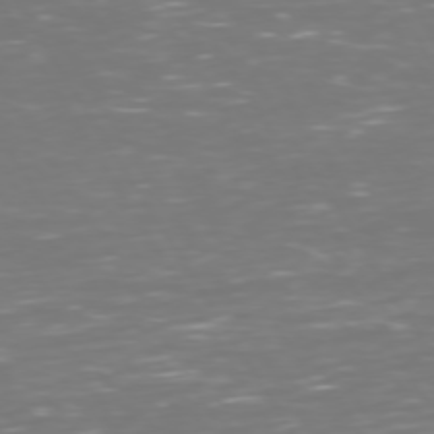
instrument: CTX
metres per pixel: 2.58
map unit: Hpe
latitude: 73.0270
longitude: -126.7057
